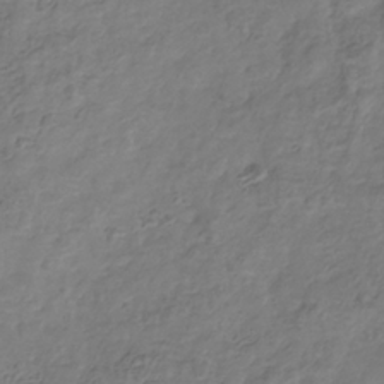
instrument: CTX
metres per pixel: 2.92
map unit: Hve
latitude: -33.7667
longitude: 90.6519
